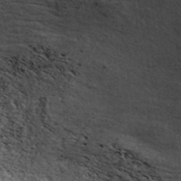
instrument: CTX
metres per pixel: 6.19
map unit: ANa
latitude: 45.4237
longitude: 46.9164
